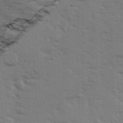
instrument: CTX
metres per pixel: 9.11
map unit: Ave
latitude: 14.2145
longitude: -102.7624
